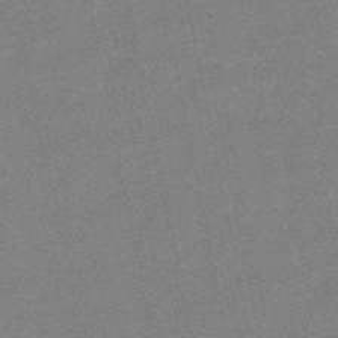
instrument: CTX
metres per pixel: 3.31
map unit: lHb
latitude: -48.5952
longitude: 79.2565
